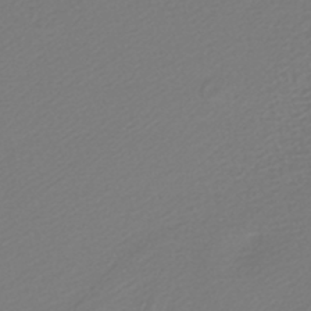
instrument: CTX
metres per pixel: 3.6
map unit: lHb
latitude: -42.4628
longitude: 69.4454
